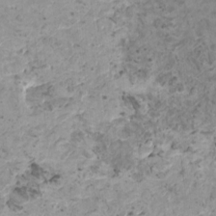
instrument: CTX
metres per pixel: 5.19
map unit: HNhu
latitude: 0.2522
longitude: 2.5195
